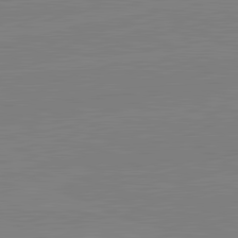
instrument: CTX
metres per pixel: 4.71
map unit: lApd
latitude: 82.1766
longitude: -158.1578
